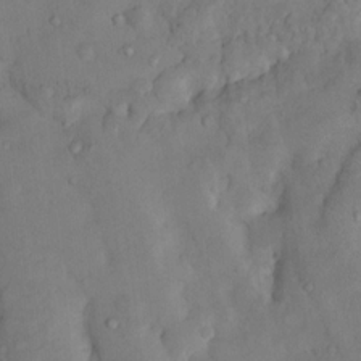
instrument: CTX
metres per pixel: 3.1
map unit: Nhu
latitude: 8.8191
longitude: -22.9703
